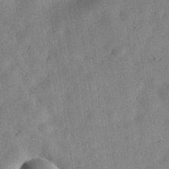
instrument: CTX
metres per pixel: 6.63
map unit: eHh
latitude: 31.5371
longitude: -75.9339
